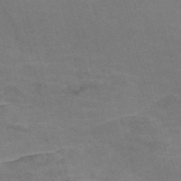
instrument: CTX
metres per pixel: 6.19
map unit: Nve
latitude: -58.6518
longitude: 51.8989
